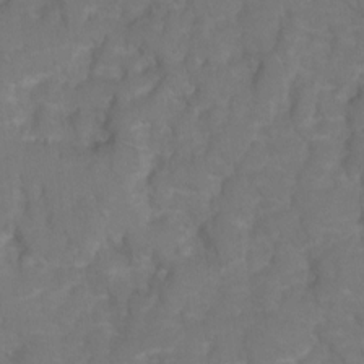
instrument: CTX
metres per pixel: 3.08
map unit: Hto
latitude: 5.4804
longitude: -31.2348
